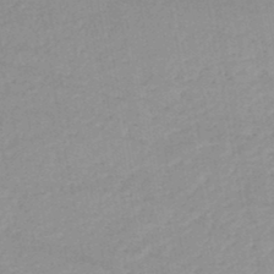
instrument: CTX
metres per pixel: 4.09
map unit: lHb
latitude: -46.3873
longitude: 61.9556
